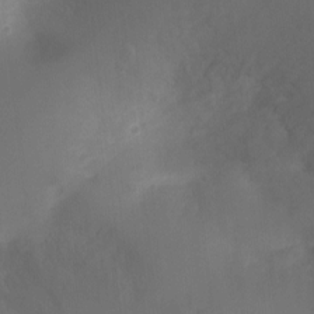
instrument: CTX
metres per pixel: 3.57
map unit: Ht
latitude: -8.6707
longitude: -24.6679
